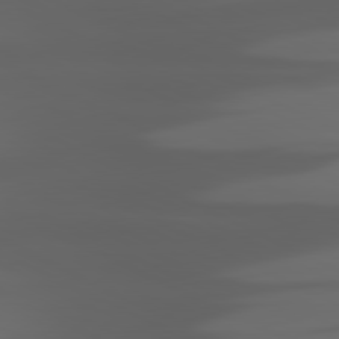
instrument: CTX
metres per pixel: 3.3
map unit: lApd
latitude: 80.7057
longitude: -141.4804
